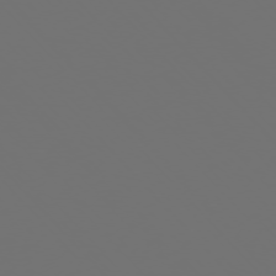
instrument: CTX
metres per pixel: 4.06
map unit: Ap
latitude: -76.0283
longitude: -63.0270
